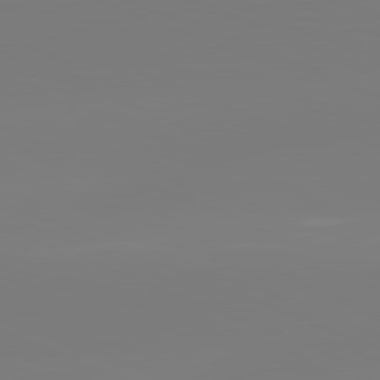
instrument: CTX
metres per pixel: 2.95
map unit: lApd
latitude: 81.6505
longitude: -159.6316
